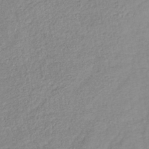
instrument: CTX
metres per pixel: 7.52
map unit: lHb
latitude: -40.1606
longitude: 69.0864
